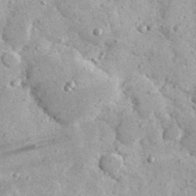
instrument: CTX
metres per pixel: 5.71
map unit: eHh
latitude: 25.1781
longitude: -88.5546
